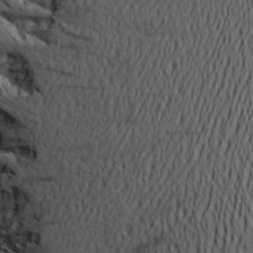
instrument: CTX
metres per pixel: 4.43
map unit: Aa
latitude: 21.8773
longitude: -144.5923
